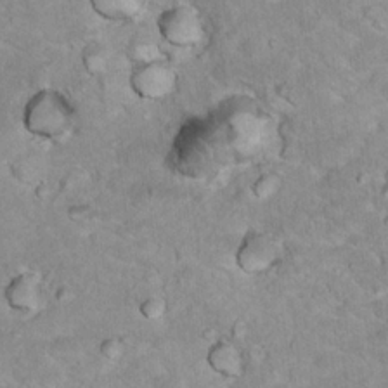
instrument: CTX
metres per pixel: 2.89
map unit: Hto
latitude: 17.0458
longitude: -35.8961
